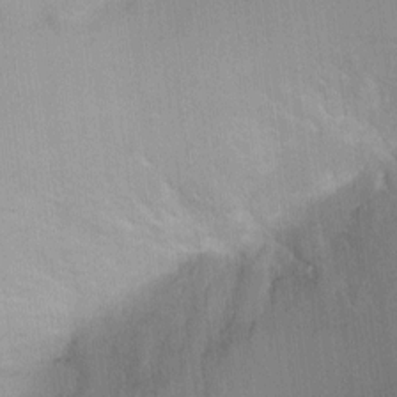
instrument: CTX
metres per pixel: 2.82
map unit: Ht
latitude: -3.7855
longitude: -17.1214
